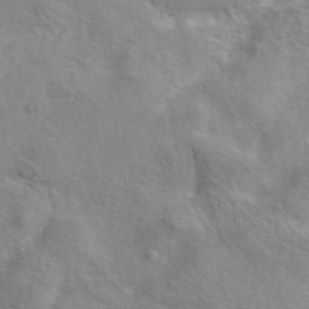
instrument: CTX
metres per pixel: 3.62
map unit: eAb
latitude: 41.8205
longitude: 104.0094
